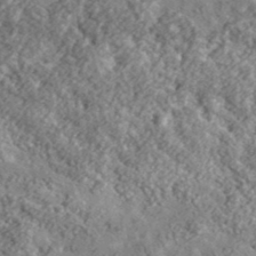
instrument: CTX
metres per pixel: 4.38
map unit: lHvf
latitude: 37.4427
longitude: -87.7827
